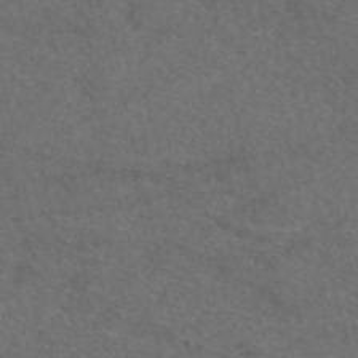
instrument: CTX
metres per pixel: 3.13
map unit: eAb
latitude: 47.8017
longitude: 112.6897
